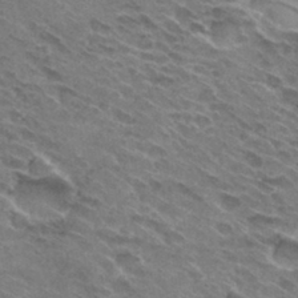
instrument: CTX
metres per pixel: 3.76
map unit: Hto
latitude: 31.4049
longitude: -45.3481
